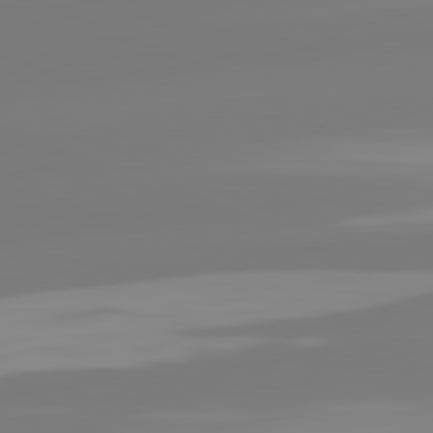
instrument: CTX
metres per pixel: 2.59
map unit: lApd
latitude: 81.6883
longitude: -150.2900
